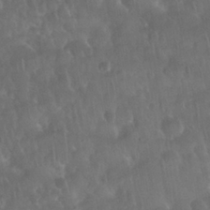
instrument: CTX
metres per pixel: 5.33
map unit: Nhu
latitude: 28.5168
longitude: -65.1214
